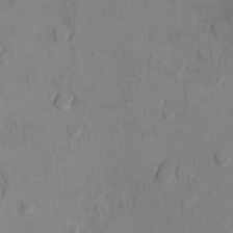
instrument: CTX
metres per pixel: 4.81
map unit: Ht
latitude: 10.4601
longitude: -32.3845
